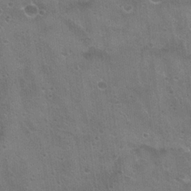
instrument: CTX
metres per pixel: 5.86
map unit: Hto
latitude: 21.7828
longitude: -43.3104
